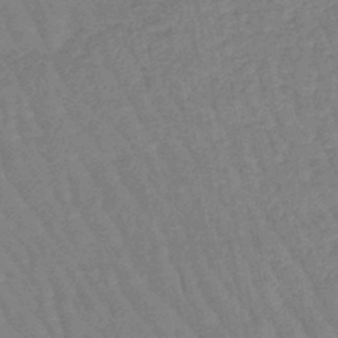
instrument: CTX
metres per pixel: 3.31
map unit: eHb
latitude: -46.1417
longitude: 80.3495
